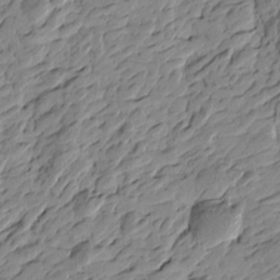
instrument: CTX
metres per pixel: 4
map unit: Htu
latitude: -4.0283
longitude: -178.5168
